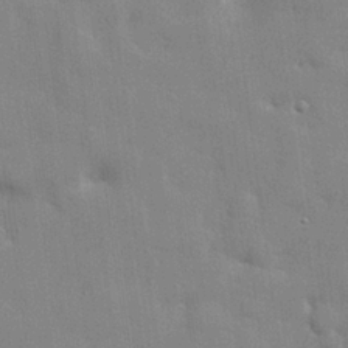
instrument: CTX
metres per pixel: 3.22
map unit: lHvf
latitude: 24.0255
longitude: 142.5195
